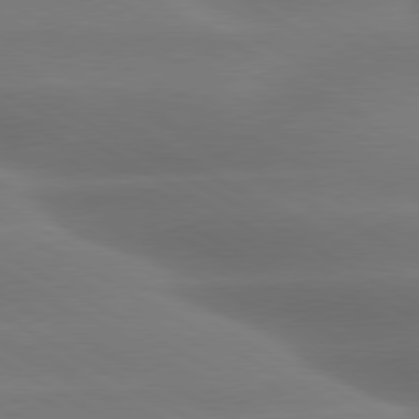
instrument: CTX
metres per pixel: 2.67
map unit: lApd
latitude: 79.8773
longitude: -124.6490
